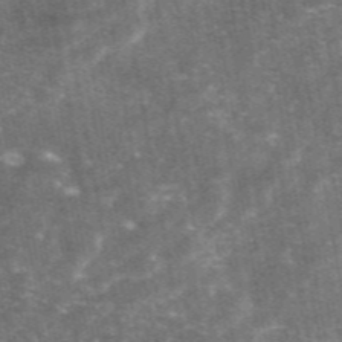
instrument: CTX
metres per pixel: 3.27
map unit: eAb
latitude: 47.2915
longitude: 120.8597
